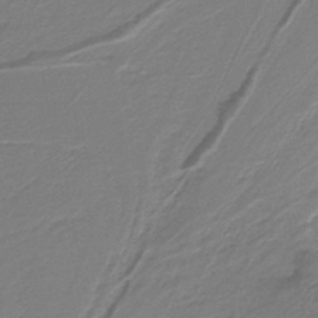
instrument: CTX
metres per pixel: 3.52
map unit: lHb
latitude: -41.7100
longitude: 51.9745
